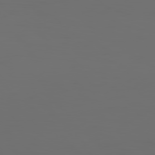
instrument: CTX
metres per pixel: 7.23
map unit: Hpe
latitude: 76.6679
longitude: -140.9513
